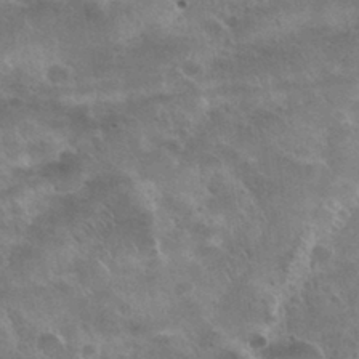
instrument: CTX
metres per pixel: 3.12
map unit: Nhu
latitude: 30.7813
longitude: -54.5735
